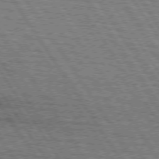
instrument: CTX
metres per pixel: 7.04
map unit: lApd
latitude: 74.1389
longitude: -78.1011
